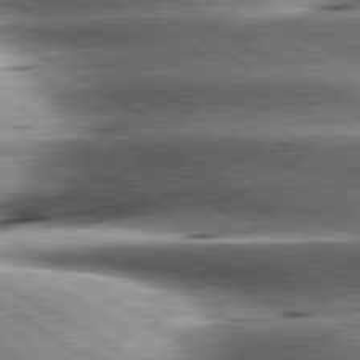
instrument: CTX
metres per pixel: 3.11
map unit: lApd
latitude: 80.1956
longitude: -142.7057
